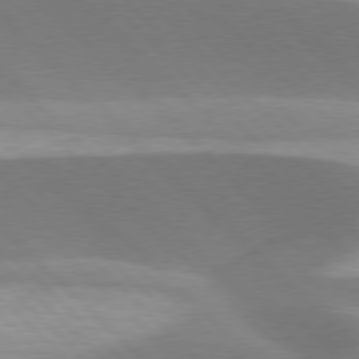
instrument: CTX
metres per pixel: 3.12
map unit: lApd
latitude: 77.1592
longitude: -51.4237
